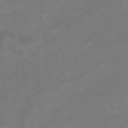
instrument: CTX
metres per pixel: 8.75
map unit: eHb
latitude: -33.2943
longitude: 72.7652
